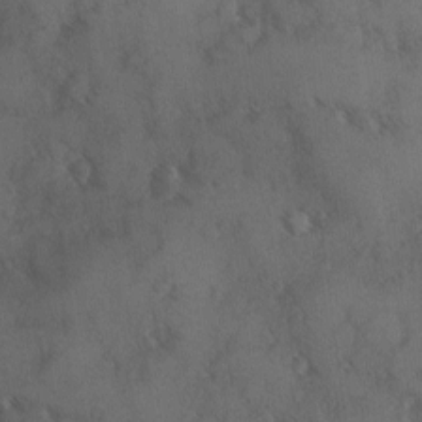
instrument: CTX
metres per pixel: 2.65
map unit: Ave
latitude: 0.4223
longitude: -111.5749
